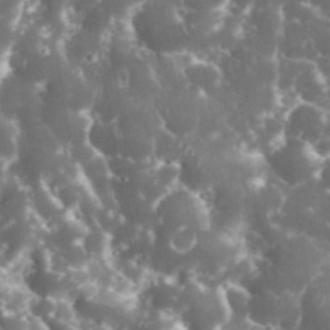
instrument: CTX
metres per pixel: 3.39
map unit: eHh
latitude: 34.5356
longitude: -62.6302
